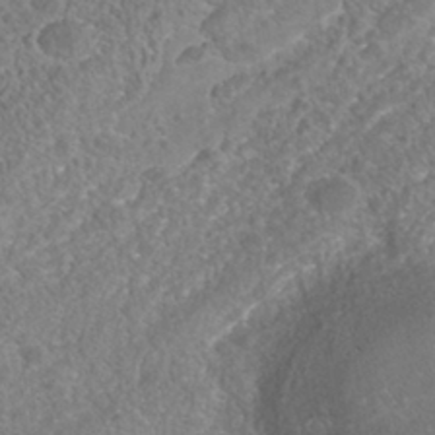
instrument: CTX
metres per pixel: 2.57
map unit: Nhe
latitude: -41.8989
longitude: -111.6883
